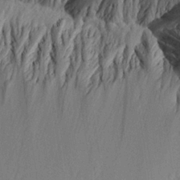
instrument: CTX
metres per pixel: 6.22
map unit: Aa
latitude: 24.9513
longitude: -135.3670
